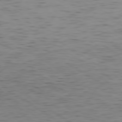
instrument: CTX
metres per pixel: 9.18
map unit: Ap
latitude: -79.6721
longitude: -72.1578
